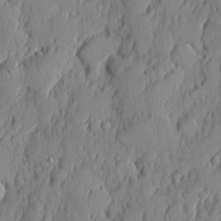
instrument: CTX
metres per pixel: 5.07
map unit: eHh
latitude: 5.2915
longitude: -76.5545
